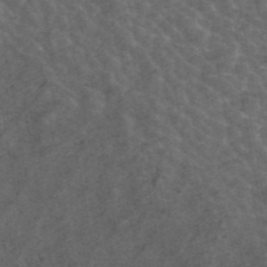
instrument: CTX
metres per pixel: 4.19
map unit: ANa
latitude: 43.6316
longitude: 16.3307
